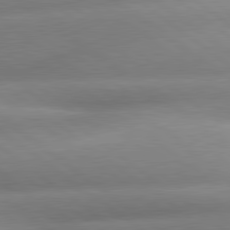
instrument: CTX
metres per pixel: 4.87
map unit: lApd
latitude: 80.3845
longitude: -160.8758
